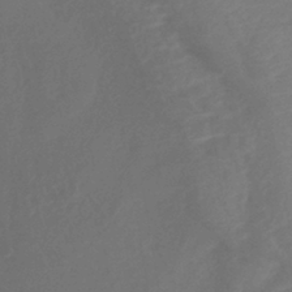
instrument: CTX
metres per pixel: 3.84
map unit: lHb
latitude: -39.5777
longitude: 74.8030
